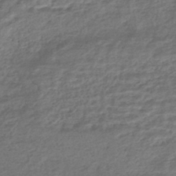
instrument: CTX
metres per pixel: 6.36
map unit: HNhu
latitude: -43.7666
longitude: 103.6344
